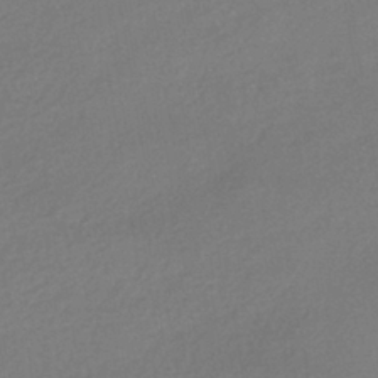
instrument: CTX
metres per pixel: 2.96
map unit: HNhu
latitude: -41.2754
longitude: 95.5210
